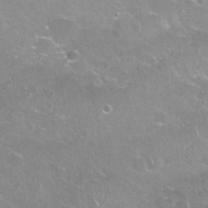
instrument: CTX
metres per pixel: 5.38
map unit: Nhu
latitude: 27.6883
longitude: -61.5371
